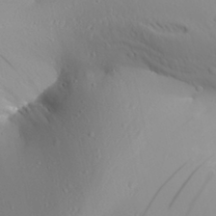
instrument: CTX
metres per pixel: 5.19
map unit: Aa
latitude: 30.6491
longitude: -133.4993
